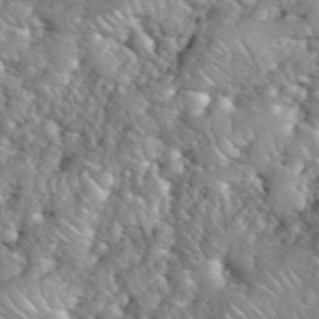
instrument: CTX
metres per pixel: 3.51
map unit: eHh
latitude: 39.3859
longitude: -58.9703
